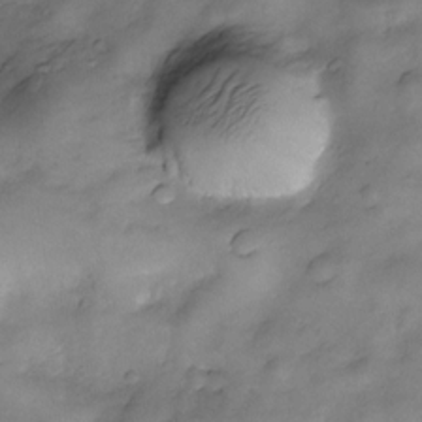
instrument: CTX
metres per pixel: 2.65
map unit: Nve
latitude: -25.6911
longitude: -148.9514
